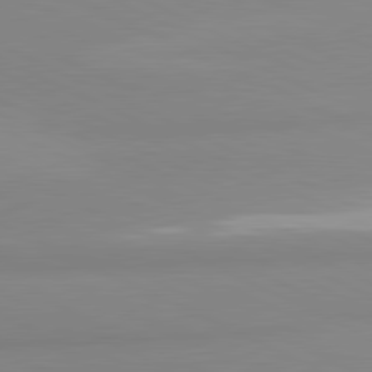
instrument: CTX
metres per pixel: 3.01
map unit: lApd
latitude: 81.4993
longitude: 179.1431
